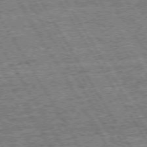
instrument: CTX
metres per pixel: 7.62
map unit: Hpe
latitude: 72.7058
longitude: -127.8017
